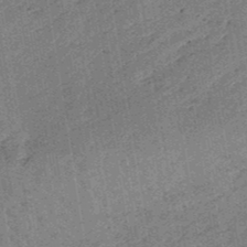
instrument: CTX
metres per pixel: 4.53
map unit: eHb
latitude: -48.2362
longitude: 85.4265
